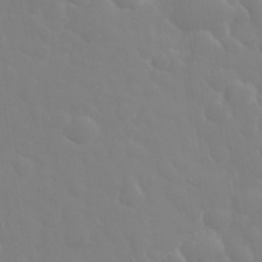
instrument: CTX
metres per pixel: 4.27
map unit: eHh
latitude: 32.9325
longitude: -60.6868
